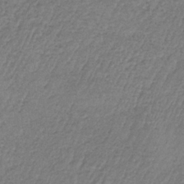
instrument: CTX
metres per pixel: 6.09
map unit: HNb
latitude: -34.1606
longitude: 62.9541
